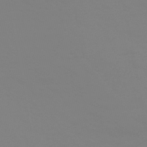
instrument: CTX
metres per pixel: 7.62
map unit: HNhu
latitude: -45.9367
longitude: 90.4818
